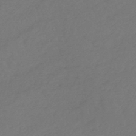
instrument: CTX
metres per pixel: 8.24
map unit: lHb
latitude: -45.0298
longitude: 69.0486
